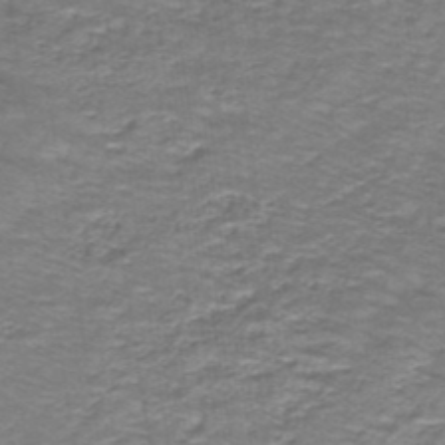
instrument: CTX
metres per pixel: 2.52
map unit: lHb
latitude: -40.9919
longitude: 56.0283
